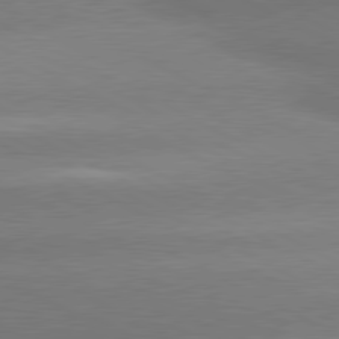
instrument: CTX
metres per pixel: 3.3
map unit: lApd
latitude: 80.5168
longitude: -151.4615
